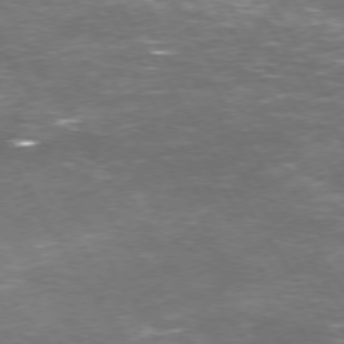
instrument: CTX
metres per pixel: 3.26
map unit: Hpe
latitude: 73.2537
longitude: -124.3278
